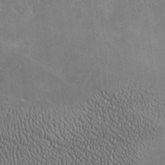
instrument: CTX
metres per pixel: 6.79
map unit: lHvf
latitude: -8.7463
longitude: -101.0648
